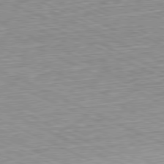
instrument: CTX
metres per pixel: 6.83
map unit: Hpe
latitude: -81.2565
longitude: 11.1431
